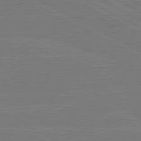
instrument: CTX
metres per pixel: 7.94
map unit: lApd
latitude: 80.8380
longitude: -127.1781
